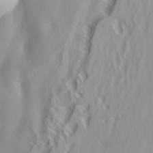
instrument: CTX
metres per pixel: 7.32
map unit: Ave
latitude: 20.8947
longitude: -137.9528
